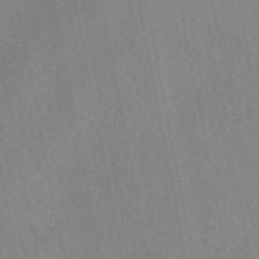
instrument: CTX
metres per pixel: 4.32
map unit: eAb
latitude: 48.8002
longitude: 106.8597
